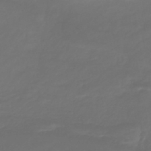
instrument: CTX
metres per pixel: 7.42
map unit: lHb
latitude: -41.7855
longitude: 76.9542
